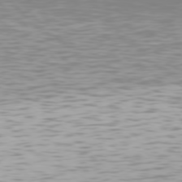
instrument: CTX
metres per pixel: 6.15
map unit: Hpe
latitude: 76.4223
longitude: -132.7624
